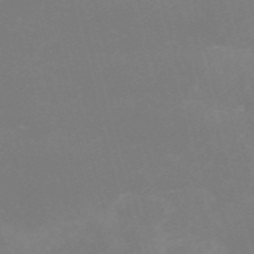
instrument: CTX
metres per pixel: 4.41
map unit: HNb
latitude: -56.0094
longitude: -40.4601
